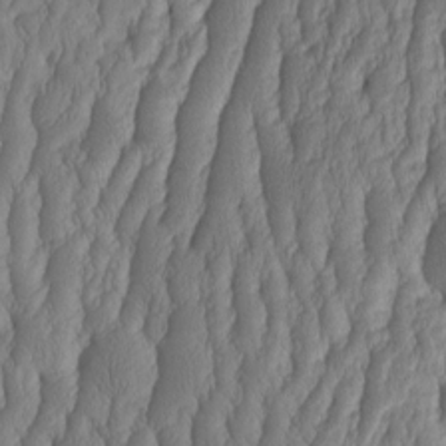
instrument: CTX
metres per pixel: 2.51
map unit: HNhu
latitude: -2.4817
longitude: 13.4455
